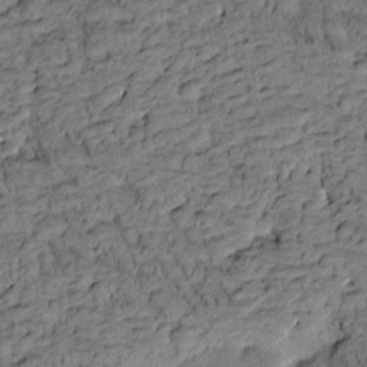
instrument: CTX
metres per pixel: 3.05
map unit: Htu
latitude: -3.6154
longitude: 173.4643
